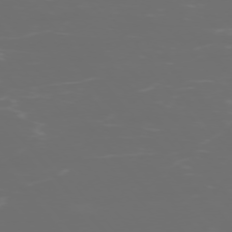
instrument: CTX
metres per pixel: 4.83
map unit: Ap
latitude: -76.1039
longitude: -74.1200
